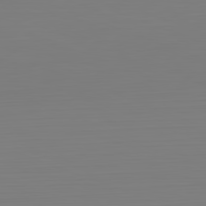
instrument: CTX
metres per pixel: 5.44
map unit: Hpe
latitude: -82.1795
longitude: 8.4818
